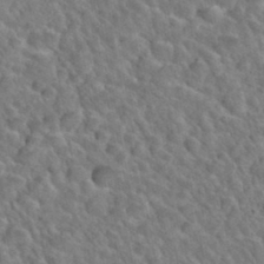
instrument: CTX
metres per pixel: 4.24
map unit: Hto
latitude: 35.3481
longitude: -49.2915
